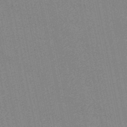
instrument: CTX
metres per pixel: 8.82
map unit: HNb
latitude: -49.0865
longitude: 59.1053
